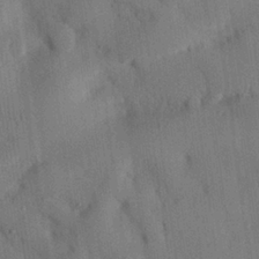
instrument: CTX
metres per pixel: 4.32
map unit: eHh
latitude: 26.9136
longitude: -76.9136
